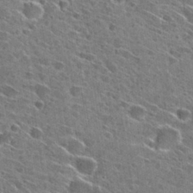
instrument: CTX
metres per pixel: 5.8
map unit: Hto
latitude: 28.3656
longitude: -45.2726
